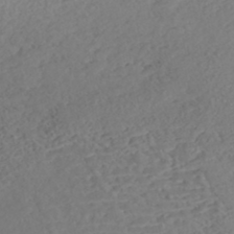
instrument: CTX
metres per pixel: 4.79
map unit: Nhe
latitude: -47.7666
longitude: -172.1010
